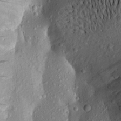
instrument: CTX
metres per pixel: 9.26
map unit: Aa
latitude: 19.4048
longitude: -148.7435
